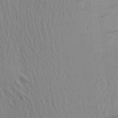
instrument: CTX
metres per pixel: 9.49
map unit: Aa
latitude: 22.5735
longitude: -145.0458
